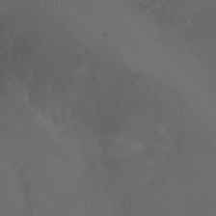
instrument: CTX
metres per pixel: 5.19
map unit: Nhu
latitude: -7.4265
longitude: -85.7072
